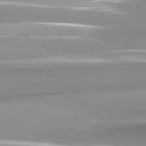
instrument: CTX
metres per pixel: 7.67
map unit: lApd
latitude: 81.9339
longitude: -139.7827
